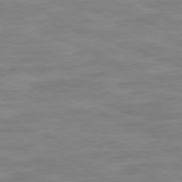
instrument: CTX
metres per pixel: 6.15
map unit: Ap
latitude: -80.2173
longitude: -103.7260
